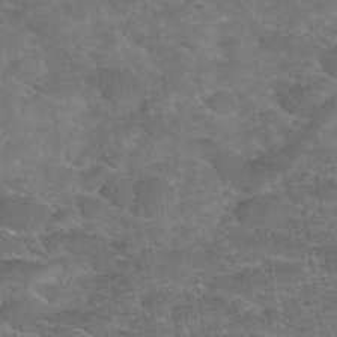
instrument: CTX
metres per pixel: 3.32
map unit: Hto
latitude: 34.8191
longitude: -52.8002
